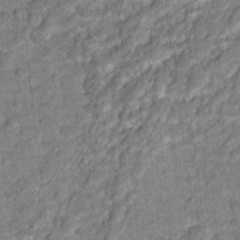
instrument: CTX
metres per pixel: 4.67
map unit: Hto
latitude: 15.9339
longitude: -38.8758
